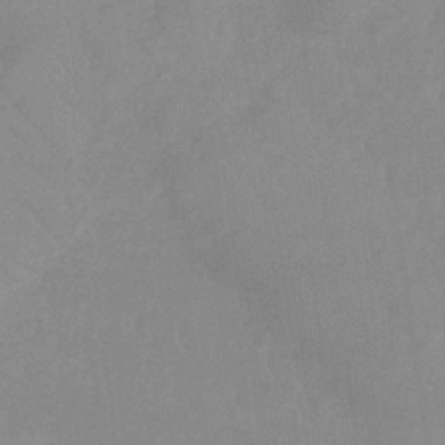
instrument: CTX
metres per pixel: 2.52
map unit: lHb
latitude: -33.3321
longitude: 69.7666
